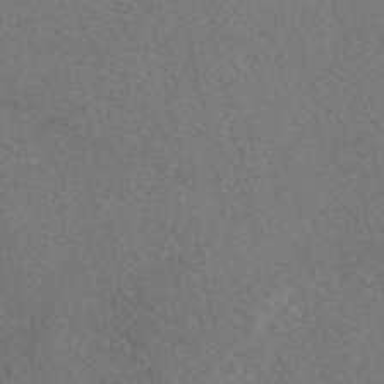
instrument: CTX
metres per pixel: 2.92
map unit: eAb
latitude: 49.0269
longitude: 112.5952
